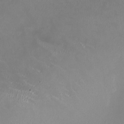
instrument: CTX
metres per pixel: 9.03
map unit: HNhu
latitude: 0.3656
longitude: -2.9324
